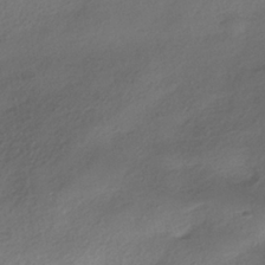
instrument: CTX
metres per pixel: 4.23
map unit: ANa
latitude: -37.1431
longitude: 94.4062
